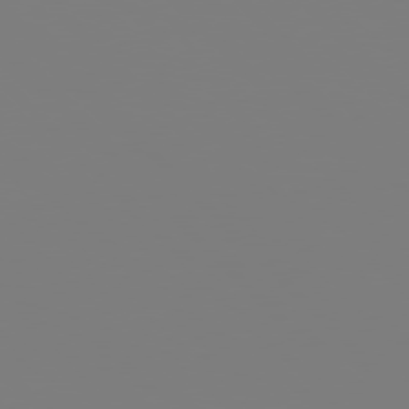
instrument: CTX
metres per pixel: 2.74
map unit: Hpe
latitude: 77.0269
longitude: -161.8583
